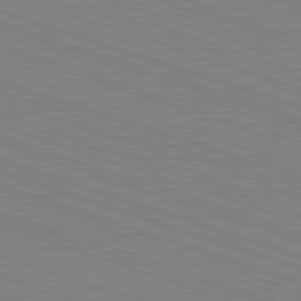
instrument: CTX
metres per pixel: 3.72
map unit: Hpe
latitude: -82.8219
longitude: 5.7477
